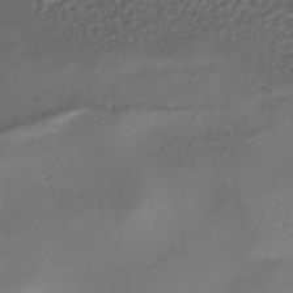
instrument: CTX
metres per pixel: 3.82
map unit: HNhu
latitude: -40.4062
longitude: 95.5966
